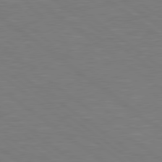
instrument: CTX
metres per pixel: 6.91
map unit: lApd
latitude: 79.0459
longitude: -94.3656
